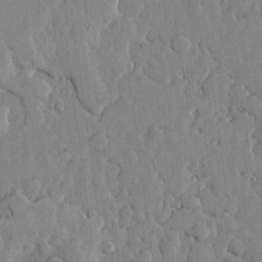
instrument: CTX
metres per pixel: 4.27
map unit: lHvf
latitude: 18.1200
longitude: -113.0080
